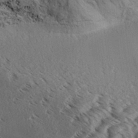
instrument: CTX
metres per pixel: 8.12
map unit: Aa
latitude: 32.0444
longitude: -138.3089
